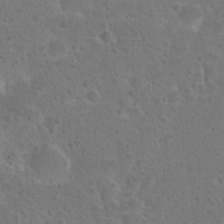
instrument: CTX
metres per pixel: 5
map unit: Hto
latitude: 23.4615
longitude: -48.5546
